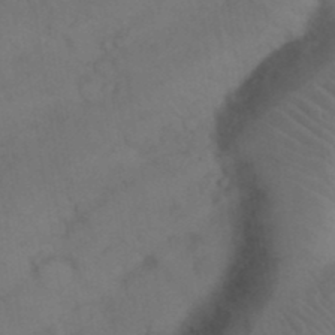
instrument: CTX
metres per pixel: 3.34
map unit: Nhu
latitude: 26.5168
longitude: -69.7450
